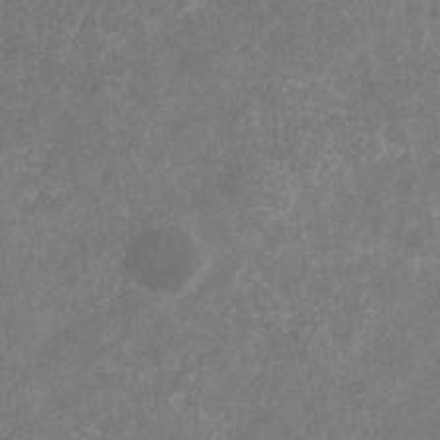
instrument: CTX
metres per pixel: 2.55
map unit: eHb
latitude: -31.5021
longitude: 71.6155
